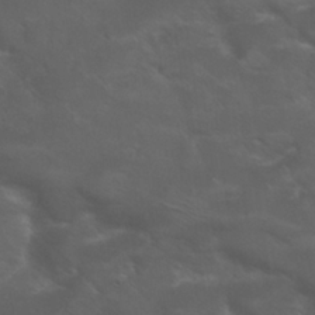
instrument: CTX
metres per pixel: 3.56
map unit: Nhu
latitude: 24.4412
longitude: -52.9136
